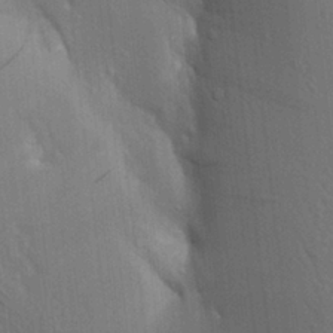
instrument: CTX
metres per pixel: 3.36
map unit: Aa
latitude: 19.2537
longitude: -149.6127
